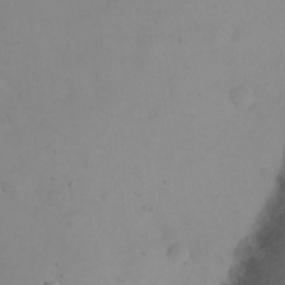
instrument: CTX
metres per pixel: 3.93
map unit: eHh
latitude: 23.6505
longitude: -65.9717
